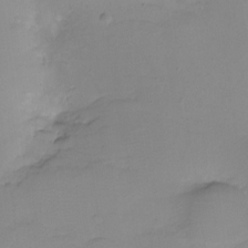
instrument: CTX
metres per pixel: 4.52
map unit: HNhu
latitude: -20.4818
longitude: 85.4454
